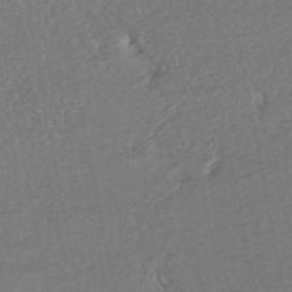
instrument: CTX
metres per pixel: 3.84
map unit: HNhu
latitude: -47.1431
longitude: 98.2361
